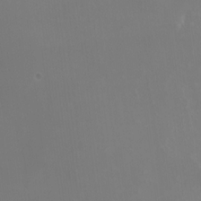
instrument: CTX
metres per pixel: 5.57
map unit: HNhu
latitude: -2.9730
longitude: -6.1767
